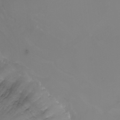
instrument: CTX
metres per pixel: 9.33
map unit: Nhu
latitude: -8.4818
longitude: -83.8205
